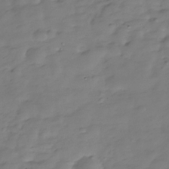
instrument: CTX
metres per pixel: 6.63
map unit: Hve
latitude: -30.0094
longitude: 91.0298
